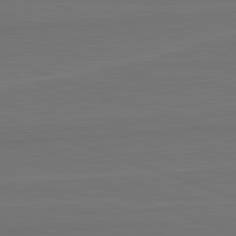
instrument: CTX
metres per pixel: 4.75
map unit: lApd
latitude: 82.6301
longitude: 164.8975
